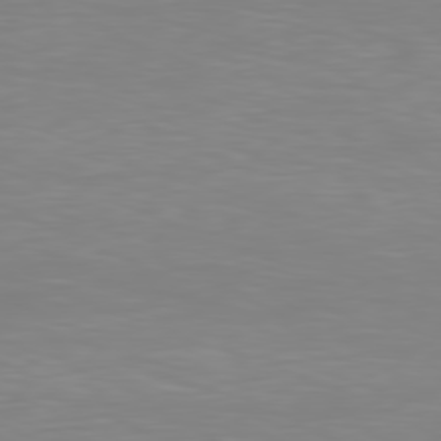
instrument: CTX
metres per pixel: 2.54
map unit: Hpe
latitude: 78.6113
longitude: -121.8773
